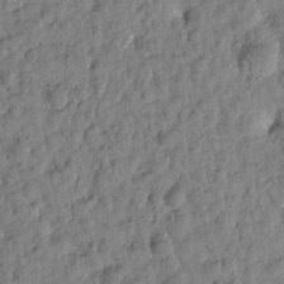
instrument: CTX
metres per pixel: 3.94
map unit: Htu
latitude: 1.3103
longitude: -179.8395
